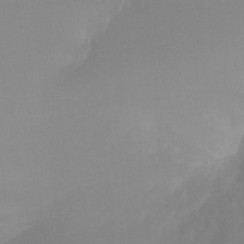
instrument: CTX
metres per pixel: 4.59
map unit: Ht
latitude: -15.8234
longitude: -48.4412
